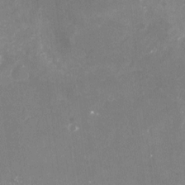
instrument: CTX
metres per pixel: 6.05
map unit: Nhu
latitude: -22.0472
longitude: -57.0269
